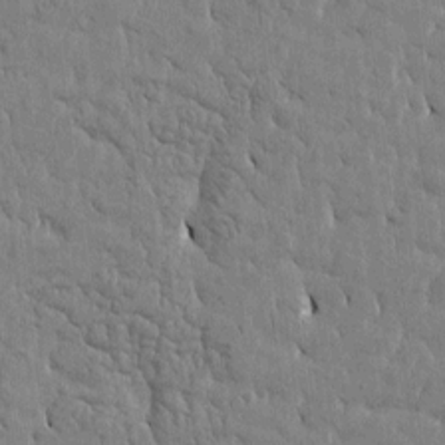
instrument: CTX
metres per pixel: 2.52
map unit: Htu
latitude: -4.5196
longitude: 176.8408
